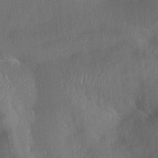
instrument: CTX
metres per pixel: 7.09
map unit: Aa
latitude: 14.8569
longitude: -147.7072
